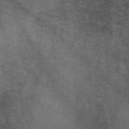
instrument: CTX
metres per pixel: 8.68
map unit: HNb
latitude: -45.8611
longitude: -45.6694
